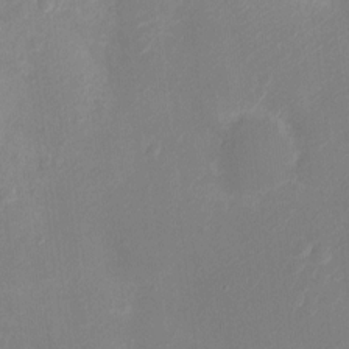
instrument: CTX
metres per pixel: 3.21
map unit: Ht
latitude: -11.6344
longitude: -23.5938
